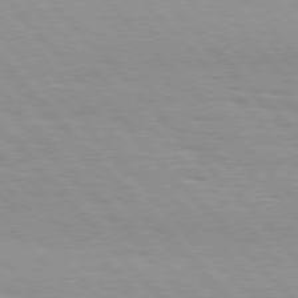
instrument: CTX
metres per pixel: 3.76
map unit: Hpe
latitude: 76.2333
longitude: -154.3467
